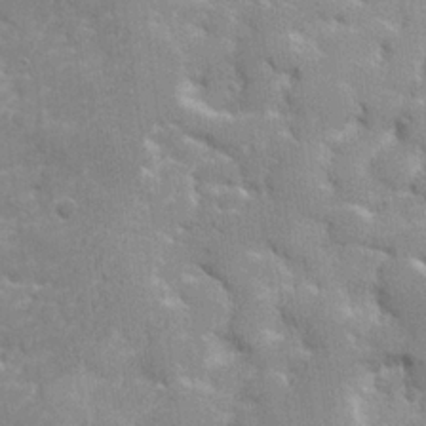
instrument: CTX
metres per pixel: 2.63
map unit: lHvf
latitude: 24.2144
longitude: 142.3873
